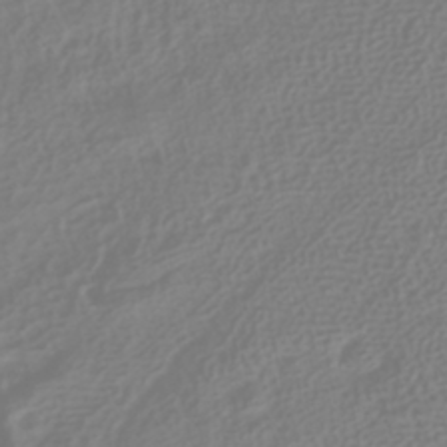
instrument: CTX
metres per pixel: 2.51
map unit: HNhu
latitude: -39.6155
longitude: 98.0850
